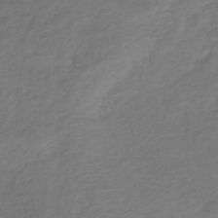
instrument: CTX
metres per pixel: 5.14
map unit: lHb
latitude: -41.0675
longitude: 73.6155
